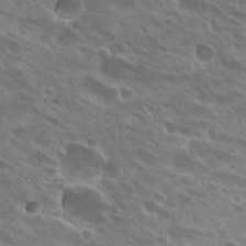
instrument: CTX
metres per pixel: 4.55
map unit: Hto
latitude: 26.0822
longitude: -40.1766
